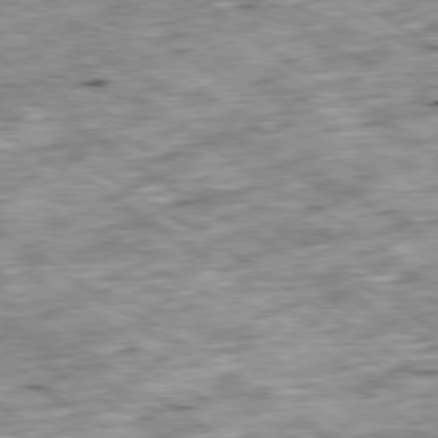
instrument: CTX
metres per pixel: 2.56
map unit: Ap
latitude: -79.7477
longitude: -75.1214
